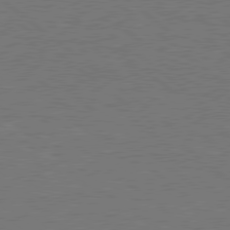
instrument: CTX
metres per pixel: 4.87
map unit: Hpe
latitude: 78.8380
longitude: -123.9717
